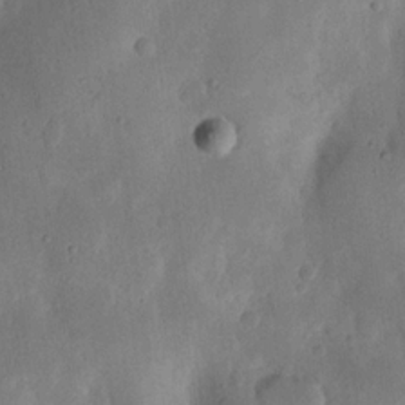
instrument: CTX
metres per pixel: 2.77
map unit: Nhu
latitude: 19.2537
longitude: -75.1592
